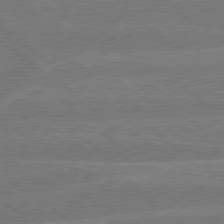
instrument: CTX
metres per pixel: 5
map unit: Hpe
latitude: 78.8380
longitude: -130.4601
